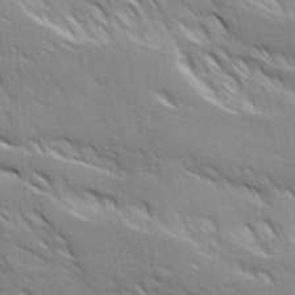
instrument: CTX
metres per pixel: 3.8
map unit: Ave
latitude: 17.1214
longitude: -129.5371
